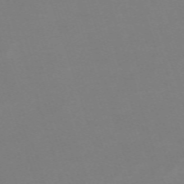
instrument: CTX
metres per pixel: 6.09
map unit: eHh
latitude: -63.5777
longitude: 49.2376
